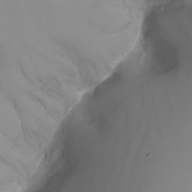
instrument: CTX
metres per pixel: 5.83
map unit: Nhu
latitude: -8.5196
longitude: -80.3278
